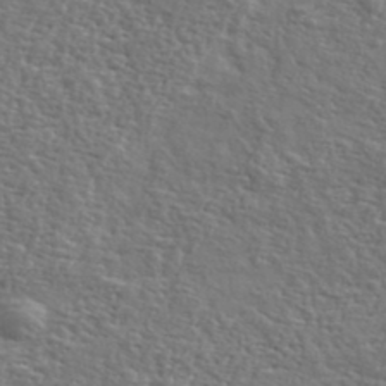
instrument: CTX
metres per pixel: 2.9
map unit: eHh
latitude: 36.8947
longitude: -82.2711
